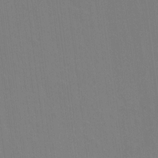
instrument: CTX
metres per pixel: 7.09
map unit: Hto
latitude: -11.0298
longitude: -38.5168
